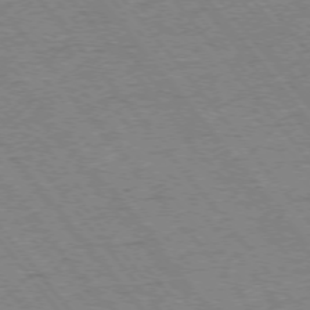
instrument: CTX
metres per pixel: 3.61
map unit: Ap
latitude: -75.5588
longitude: -87.1781
